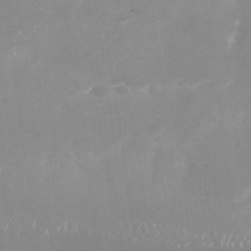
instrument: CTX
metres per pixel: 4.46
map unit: Nhu
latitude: -27.4832
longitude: -75.2726
